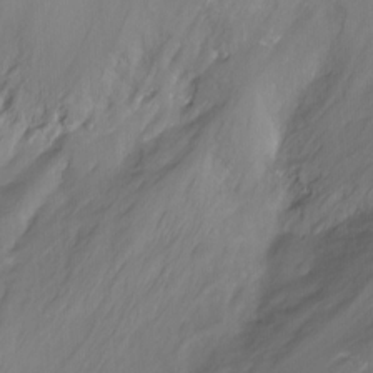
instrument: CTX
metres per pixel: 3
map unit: Nhu
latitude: -13.6911
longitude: -61.4993
